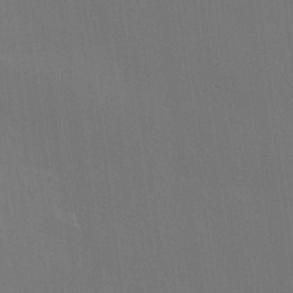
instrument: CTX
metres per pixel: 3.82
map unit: Hve
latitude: 22.8947
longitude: 146.1039
